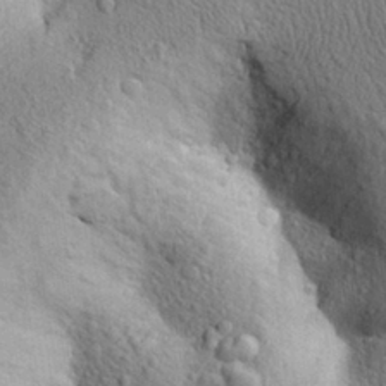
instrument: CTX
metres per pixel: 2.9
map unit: Aa
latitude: 28.0255
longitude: -148.3845
